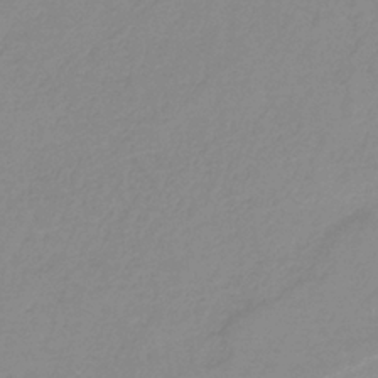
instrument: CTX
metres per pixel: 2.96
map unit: HNb
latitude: -36.0094
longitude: 54.9542
